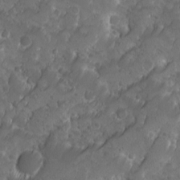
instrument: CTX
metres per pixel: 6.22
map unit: Ave
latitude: 10.1011
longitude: -105.3104
